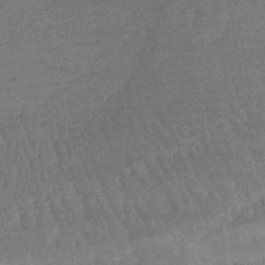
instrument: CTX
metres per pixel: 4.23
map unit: lHb
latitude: -41.0297
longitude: 67.0108
